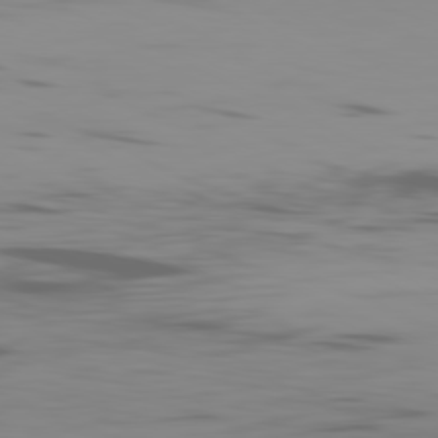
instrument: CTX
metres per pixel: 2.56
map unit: Ap
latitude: -81.1053
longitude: -62.2145
